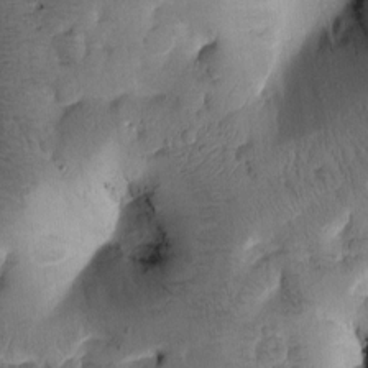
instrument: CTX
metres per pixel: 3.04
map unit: Htu
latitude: -1.0676
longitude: 170.1795
